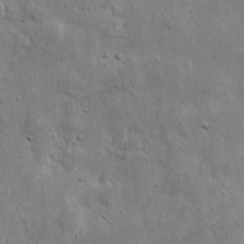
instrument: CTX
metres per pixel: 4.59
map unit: eHh
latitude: 9.7639
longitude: -73.0459
